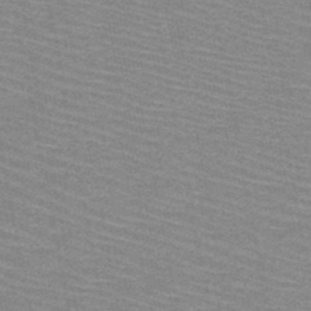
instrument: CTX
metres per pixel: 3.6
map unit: HNb
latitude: -48.0094
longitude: -45.3104
